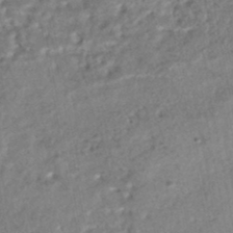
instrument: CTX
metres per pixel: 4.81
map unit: HNhu
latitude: -47.4832
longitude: 102.4629
